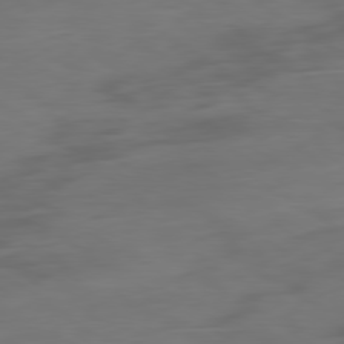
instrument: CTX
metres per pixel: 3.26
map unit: Ap
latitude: -79.8800
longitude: -65.0836
